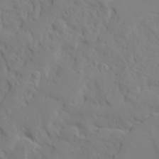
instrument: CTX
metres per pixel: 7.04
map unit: Ave
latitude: 23.5749
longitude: -132.8947
